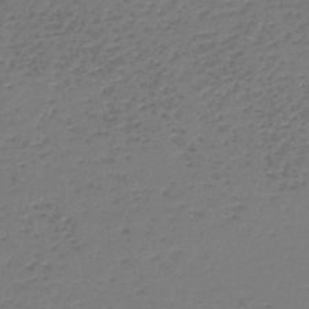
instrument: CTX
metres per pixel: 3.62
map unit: lHb
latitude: -45.8422
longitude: 63.1998
